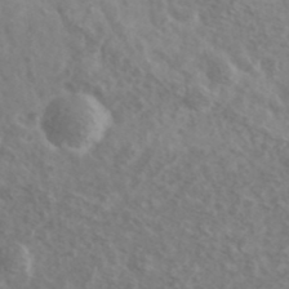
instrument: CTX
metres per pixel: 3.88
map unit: Ave
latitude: 39.0836
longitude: -106.5357
